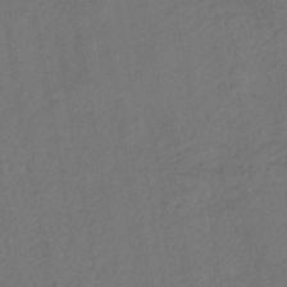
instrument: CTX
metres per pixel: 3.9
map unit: lHb
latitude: -43.2942
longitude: 68.2172
